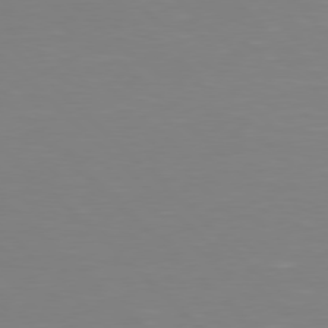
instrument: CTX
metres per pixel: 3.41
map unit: Hpe
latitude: 78.0444
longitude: -164.4034
